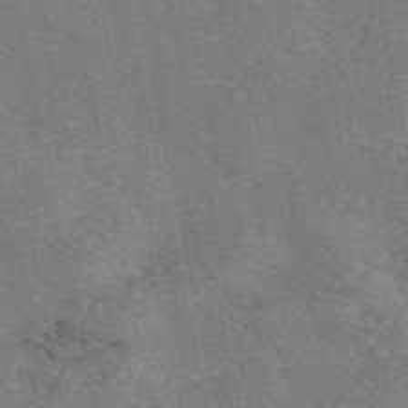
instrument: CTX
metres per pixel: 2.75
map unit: eAb
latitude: 47.1026
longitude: 104.8408
